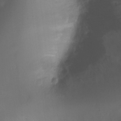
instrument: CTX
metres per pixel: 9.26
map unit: Ht
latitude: -8.4251
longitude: -28.1011
